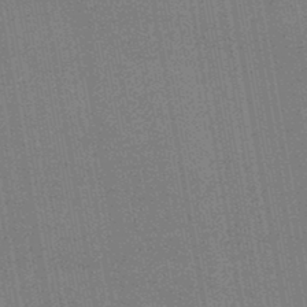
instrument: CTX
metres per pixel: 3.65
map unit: HNb
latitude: -46.8408
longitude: -39.5938
